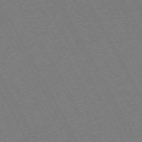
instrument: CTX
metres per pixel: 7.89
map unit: Hpe
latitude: -72.4818
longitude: 11.0864
